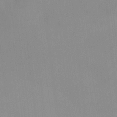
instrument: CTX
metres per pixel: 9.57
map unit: HNhu
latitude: 5.1970
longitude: 8.5952
